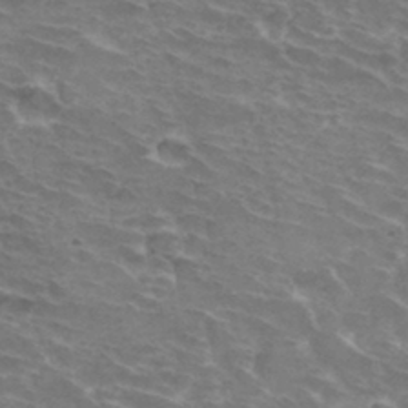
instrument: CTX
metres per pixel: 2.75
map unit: Hto
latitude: 33.2159
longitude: -43.8017
